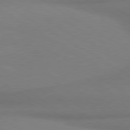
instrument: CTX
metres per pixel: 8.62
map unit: lApd
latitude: 80.0633
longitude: 177.1620
